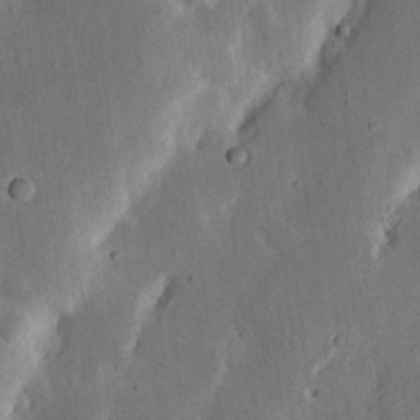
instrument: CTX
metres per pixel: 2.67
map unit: Nhu
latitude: 19.3670
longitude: -74.9136
